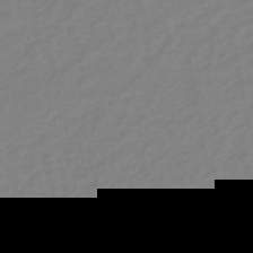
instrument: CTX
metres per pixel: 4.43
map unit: eHh
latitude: -42.4628
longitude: -32.4790
